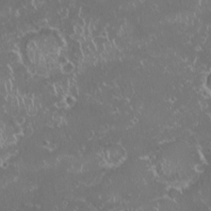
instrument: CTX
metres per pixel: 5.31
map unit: HNhu
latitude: -1.6155
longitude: 10.8597
